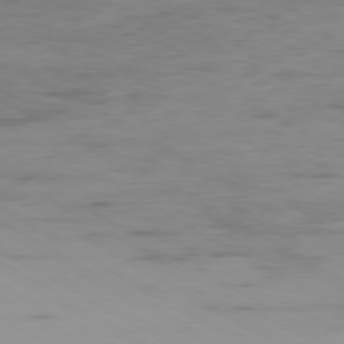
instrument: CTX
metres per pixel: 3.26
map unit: Ap
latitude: -79.9367
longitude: -103.6883
